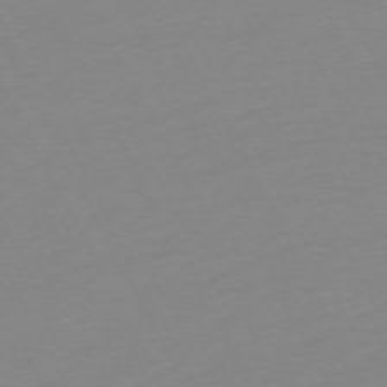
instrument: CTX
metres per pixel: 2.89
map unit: Ap
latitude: -73.1620
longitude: -69.4427
